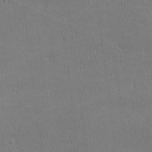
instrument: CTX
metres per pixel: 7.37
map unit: lHvf
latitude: -11.7856
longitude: -100.9892
